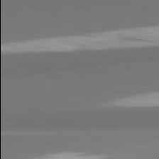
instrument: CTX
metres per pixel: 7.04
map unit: lApd
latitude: 82.1011
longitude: 154.0094
